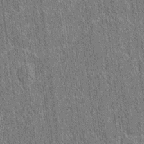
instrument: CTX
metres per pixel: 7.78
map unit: lAvf
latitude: -1.9179
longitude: -114.9513
